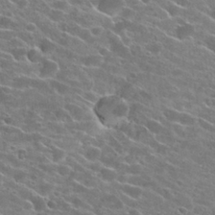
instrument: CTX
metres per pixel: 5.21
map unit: Hto
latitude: 23.3859
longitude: -41.0458
